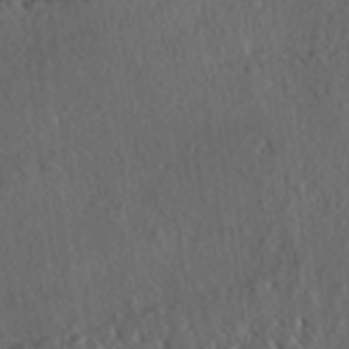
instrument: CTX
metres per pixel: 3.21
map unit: lAa
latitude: -5.8611
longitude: -124.9703
